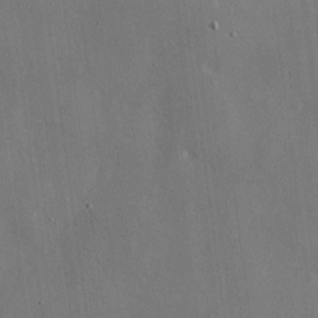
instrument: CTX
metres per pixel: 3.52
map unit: eHh
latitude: 10.4979
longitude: -69.7450
